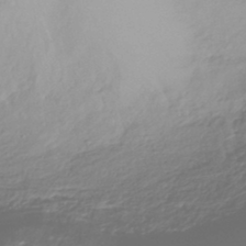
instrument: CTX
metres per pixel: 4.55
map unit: HNhu
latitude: -44.9542
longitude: 98.9919
